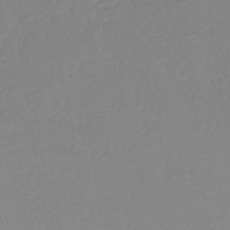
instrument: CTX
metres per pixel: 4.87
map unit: HNb
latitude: -37.1809
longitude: 58.1605
